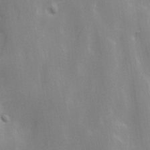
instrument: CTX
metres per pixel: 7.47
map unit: Ave
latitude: 13.4616
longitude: -104.5735
